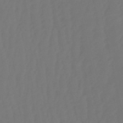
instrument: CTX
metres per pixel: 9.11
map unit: eHb
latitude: -51.2187
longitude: 77.7289
